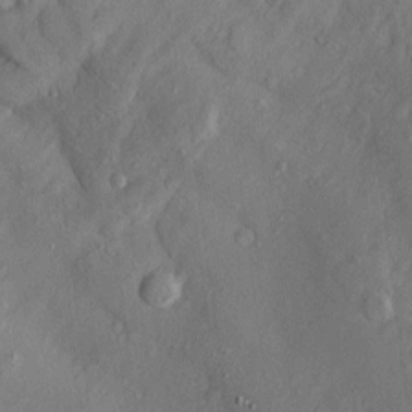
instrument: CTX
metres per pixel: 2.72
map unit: Htu
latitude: -4.9352
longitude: 158.1039
